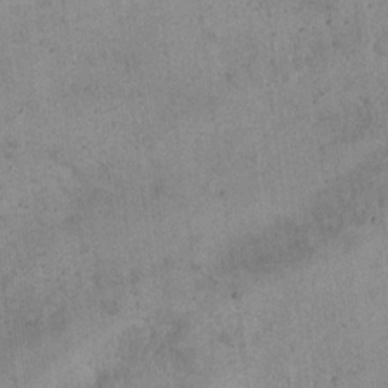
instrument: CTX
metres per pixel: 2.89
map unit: eHh
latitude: 21.1214
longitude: -60.8569
